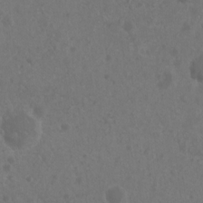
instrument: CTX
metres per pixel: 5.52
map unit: Nhu
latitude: 6.6868
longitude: -19.5749
